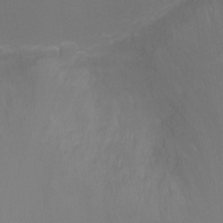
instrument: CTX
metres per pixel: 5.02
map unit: Ht
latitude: -2.6518
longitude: -18.9891
